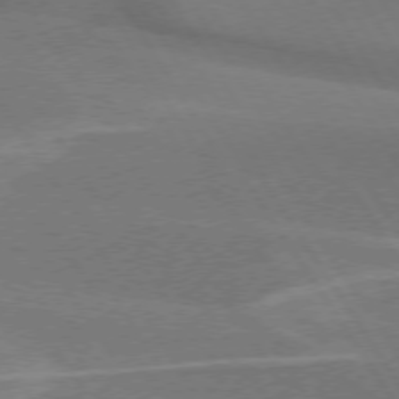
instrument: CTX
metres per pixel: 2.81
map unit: lApd
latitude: 74.4223
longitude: -66.1955
